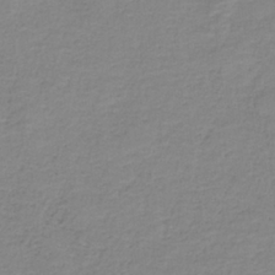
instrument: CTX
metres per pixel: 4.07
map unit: eAb
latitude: -37.1053
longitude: 53.1998
